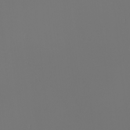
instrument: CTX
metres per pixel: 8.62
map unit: Nhu
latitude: -6.5384
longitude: -95.2726
